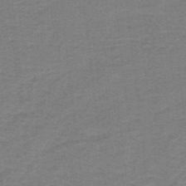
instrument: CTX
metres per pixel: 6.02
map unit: lHb
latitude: -41.6722
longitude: 54.0661
